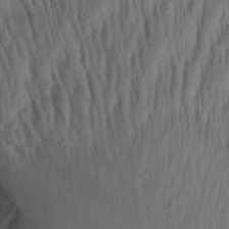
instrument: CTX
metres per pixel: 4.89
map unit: Aa
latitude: 28.9136
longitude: -137.7261
